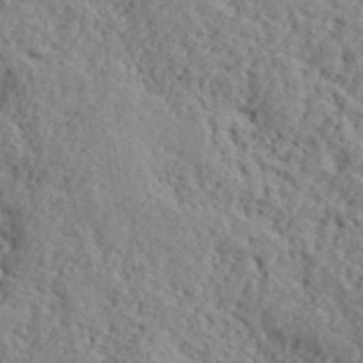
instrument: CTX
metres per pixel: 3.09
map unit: lHvf
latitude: 40.6490
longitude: -87.4426
